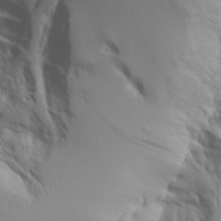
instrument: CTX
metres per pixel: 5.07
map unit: Aa
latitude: 26.6491
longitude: -132.8380
